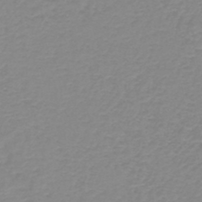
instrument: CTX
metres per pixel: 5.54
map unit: lHb
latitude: -44.3495
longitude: 55.2187
